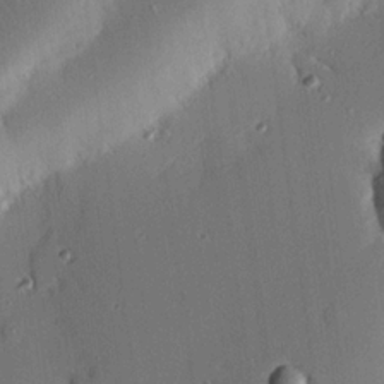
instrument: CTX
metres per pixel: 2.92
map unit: eHh
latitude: 22.4979
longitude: -90.9136
